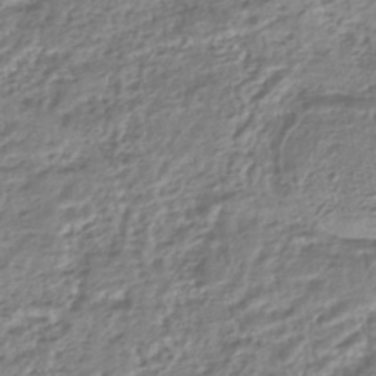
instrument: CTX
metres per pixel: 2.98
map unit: HNhu
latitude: -44.5574
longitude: 103.3888
